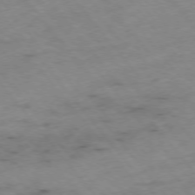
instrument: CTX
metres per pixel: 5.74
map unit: Hpe
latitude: -76.2550
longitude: -18.7057
